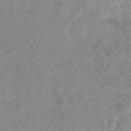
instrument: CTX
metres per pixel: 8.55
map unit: eHb
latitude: -37.2753
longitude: 77.1998
